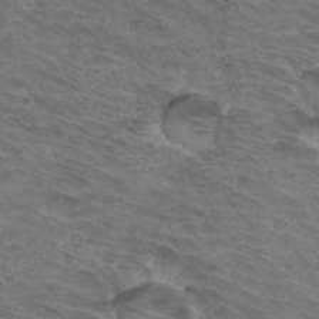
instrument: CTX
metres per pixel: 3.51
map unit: Hto
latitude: 32.4979
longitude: -45.5182
